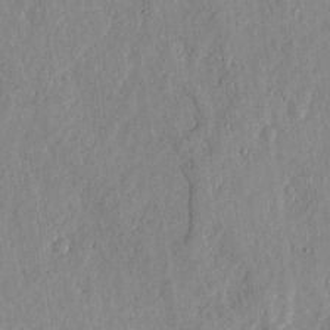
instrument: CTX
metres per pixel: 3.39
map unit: lHvf
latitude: 20.0822
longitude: -115.7071
